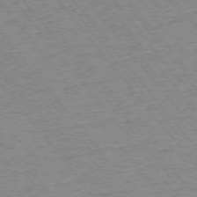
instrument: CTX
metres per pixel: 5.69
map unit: Ap
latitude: -75.4644
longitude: -87.2159
